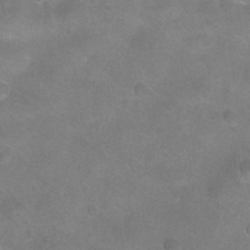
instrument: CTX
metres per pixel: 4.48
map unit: Nhu
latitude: 24.5356
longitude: -53.3482
